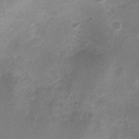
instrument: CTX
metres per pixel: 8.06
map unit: Nhu
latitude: 2.0444
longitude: -15.8017
